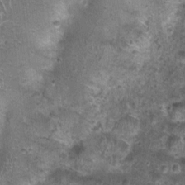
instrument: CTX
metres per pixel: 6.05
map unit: Nhu
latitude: 1.1781
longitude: -16.1577
